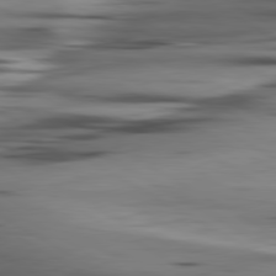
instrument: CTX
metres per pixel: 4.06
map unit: lApd
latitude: 80.5924
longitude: -122.2900
